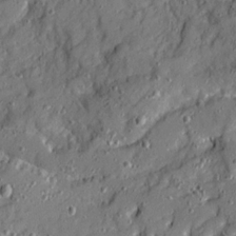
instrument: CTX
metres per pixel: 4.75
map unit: Ave
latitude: 19.4615
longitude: -129.1025
